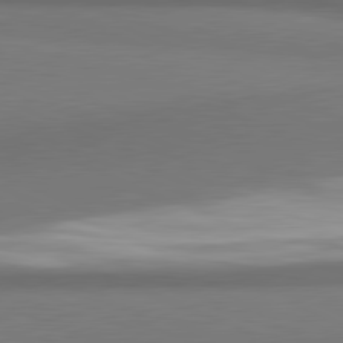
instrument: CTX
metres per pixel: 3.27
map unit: lApd
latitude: 81.5182
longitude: 170.6897
